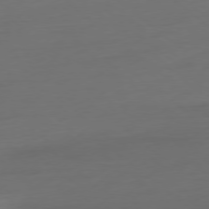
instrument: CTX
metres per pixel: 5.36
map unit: Ap
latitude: -78.5007
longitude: -76.6868
